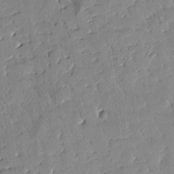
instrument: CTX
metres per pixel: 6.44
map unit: Htu
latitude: 0.1955
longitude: 176.4062
